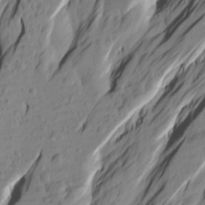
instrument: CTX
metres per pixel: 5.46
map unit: Htu
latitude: -1.5966
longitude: -175.0270
